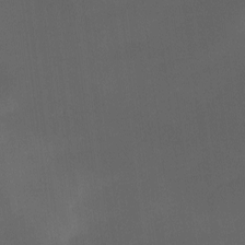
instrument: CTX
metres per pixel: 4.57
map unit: Ave
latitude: -10.5574
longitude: -122.6113
